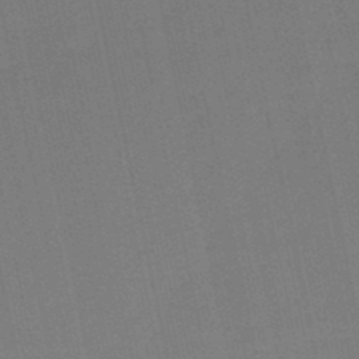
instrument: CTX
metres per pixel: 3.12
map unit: eHb
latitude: -49.8612
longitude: 72.5951
